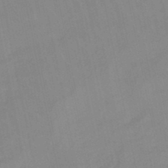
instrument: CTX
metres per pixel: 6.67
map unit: lHb
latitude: -48.4062
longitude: 84.0283
